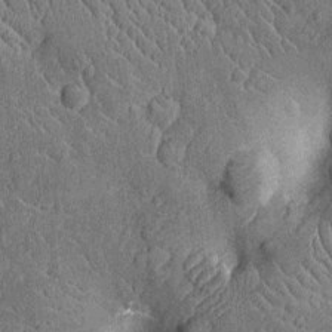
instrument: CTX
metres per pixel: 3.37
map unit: Nhu
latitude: -13.7856
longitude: -23.8016
